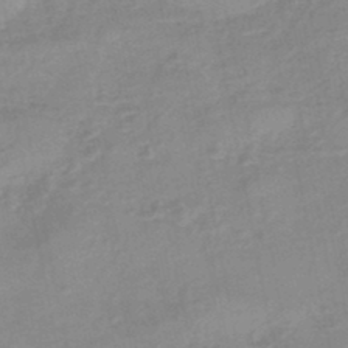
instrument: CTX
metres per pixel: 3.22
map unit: eHb
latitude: -45.0486
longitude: 85.2564
